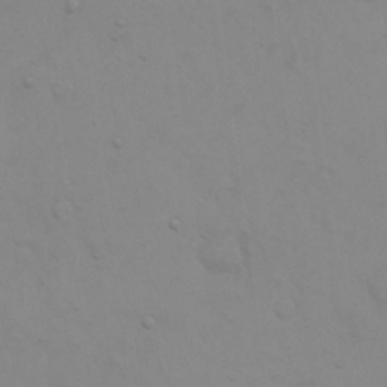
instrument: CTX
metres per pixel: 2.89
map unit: eHh
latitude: 23.5749
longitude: -65.6505
